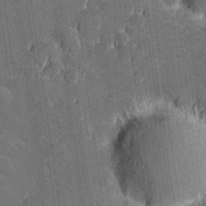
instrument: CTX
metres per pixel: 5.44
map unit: Hve
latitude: 27.6316
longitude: 144.1039
